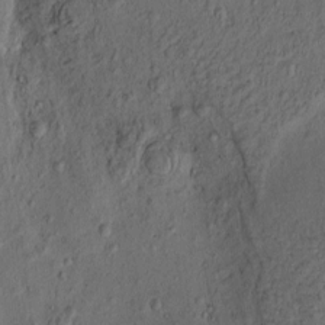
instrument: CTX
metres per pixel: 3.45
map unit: eHh
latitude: -1.2754
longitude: 19.0486
